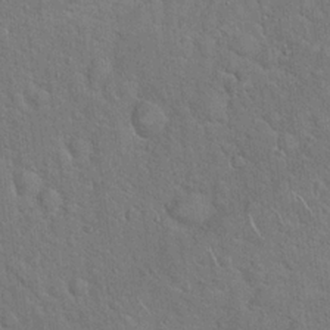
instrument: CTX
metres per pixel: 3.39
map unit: Hto
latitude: 19.2915
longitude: -51.1025
